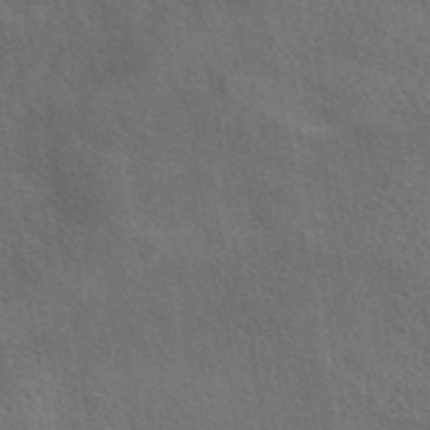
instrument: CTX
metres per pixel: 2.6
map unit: eAb
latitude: 41.0269
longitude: 103.6533
